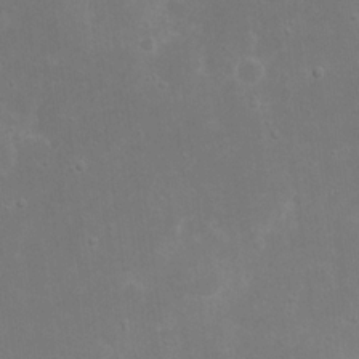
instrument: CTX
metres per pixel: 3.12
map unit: eHh
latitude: 17.2537
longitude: -72.4412
